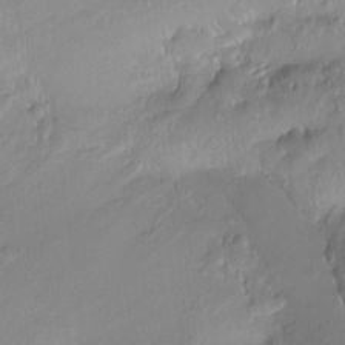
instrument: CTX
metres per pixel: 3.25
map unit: Ht
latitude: -15.4833
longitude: -44.6679
